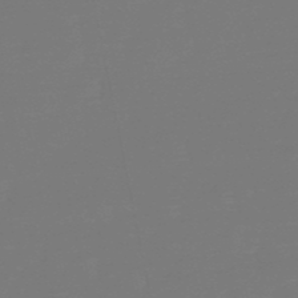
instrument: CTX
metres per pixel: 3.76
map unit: eHb
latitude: -50.2928
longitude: 77.9178
